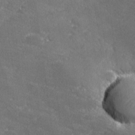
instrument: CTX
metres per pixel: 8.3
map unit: lHvf
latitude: 26.7624
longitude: 141.9745
